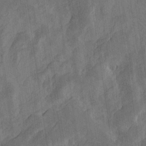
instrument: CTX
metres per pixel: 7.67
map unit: Htu
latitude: -4.7463
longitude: -177.4426
